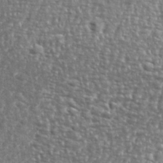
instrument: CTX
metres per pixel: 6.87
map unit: eHh
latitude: 35.0836
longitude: -134.1766
